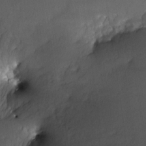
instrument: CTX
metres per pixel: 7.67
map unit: Nhe
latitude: -29.3699
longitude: -110.3656
